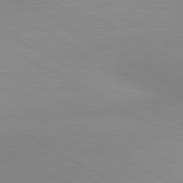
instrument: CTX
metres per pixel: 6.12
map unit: lApd
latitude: 80.5924
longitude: 125.0108
